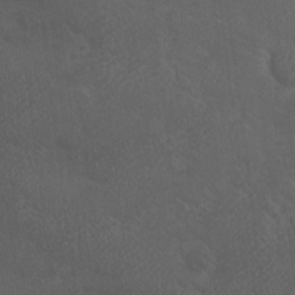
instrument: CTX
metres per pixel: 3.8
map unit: eHh
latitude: -3.8044
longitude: 19.4076
